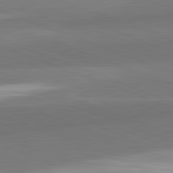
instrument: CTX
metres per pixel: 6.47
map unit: lApd
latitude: 82.3845
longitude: 150.3684
